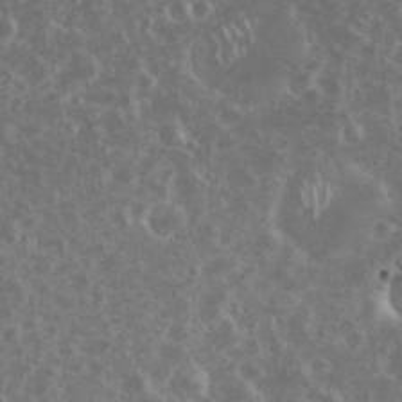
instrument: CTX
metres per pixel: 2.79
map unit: eHh
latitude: 34.6679
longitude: -60.7246
